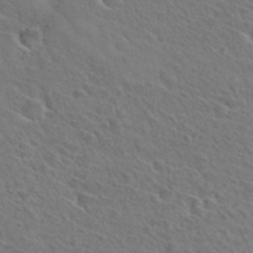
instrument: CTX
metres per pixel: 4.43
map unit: Hto
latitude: 31.8017
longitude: -47.1592
